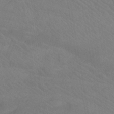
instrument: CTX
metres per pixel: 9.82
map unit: eHb
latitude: -43.4643
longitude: 87.5777
